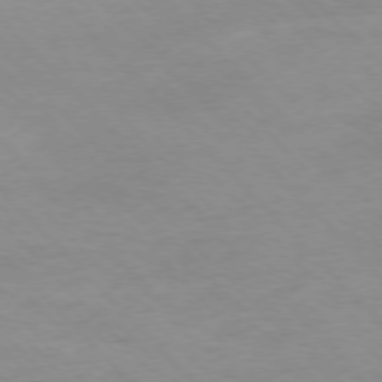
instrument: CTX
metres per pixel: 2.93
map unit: Ap
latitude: -77.0675
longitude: -87.5938
